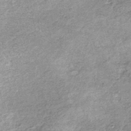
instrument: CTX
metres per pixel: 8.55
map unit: lHb
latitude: -36.1605
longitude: 65.8800
